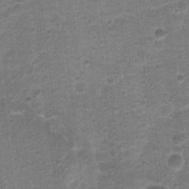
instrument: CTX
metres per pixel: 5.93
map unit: Nhu
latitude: 3.8961
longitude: -17.7071
